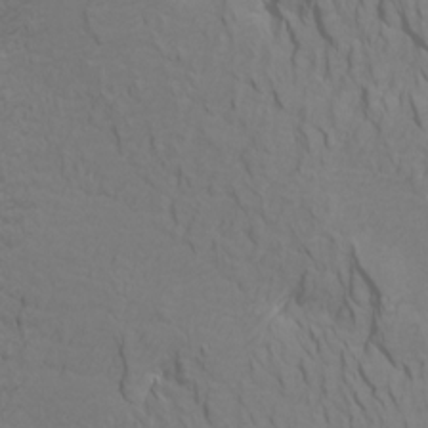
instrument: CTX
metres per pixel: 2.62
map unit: Htu
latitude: -5.2942
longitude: -72.3468
